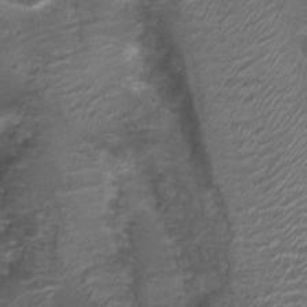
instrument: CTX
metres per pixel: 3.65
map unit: Nhu
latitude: 3.3859
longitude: -17.6127
